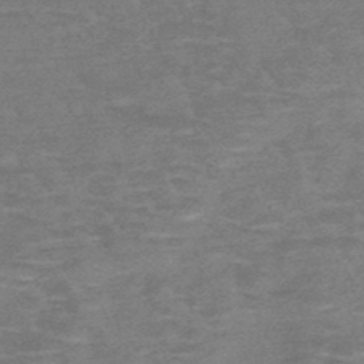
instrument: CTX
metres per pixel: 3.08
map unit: HNb
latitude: -48.6519
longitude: -48.7624
